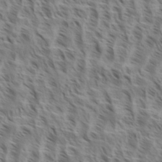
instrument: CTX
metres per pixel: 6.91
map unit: eHh
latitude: 34.9891
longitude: -138.8002
